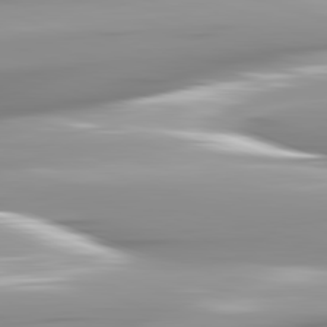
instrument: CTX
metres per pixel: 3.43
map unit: lApd
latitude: 82.2333
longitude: -142.9136
